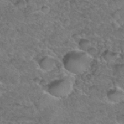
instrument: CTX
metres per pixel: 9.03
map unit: Hto
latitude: 36.0822
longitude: -48.1200
